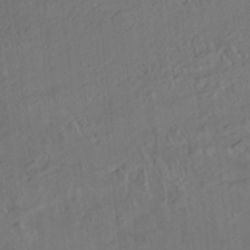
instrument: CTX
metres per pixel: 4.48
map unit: HNhu
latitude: 5.6127
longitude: 13.8422
